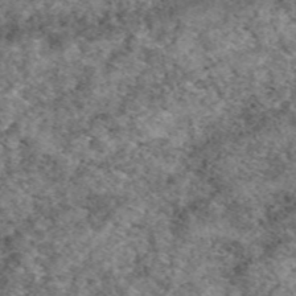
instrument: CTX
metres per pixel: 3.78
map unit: eAb
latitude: 49.4804
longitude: 109.9745
